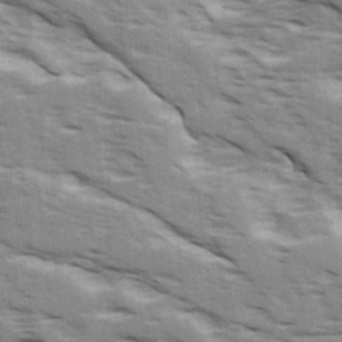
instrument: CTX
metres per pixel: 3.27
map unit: Ave
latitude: 16.1389
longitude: -129.7827
